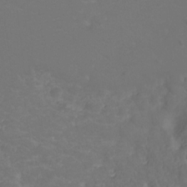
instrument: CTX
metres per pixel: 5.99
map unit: Nhu
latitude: -12.3117
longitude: -41.8394
